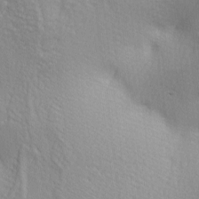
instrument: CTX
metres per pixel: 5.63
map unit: lAa
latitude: -4.9541
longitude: -121.7639
